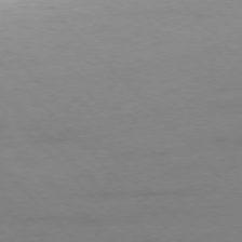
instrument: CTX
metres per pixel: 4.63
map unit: Ap
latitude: -76.7652
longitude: -80.2145
